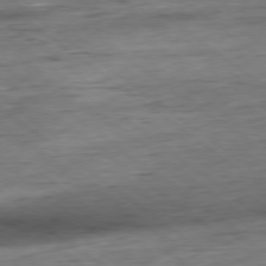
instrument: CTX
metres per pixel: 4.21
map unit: Hpe
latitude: -79.1998
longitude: 11.5588
